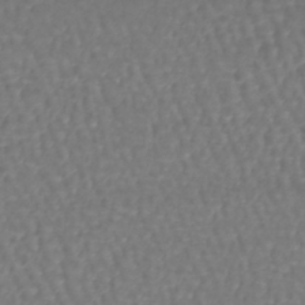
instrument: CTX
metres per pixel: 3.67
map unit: lHb
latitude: -43.6154
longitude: 73.2376
